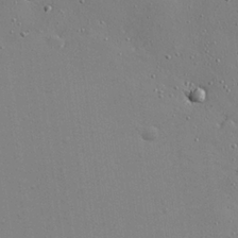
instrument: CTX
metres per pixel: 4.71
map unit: Hve
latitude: 26.2712
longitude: -92.6112
